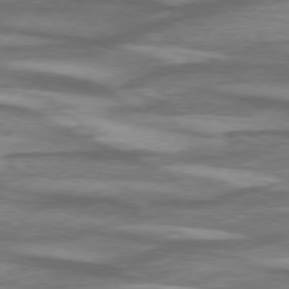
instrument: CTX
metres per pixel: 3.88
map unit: lApd
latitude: 75.1781
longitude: -78.8191
